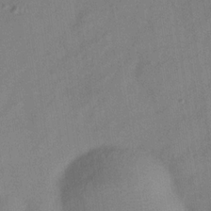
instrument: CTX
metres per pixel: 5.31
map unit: Hve
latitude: -32.1417
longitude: 92.1984
